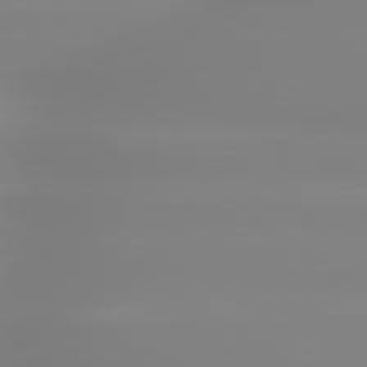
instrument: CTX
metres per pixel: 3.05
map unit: lApd
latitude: 79.5560
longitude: -136.0255
